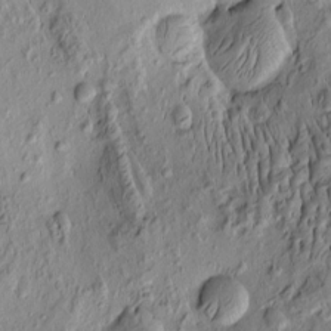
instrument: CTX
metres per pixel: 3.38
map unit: eHh
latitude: -1.0865
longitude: 15.5777
